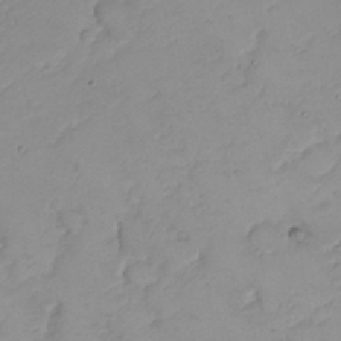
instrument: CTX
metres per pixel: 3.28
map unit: Nhu
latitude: 22.5546
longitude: -63.1403
